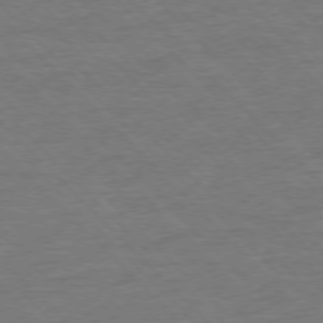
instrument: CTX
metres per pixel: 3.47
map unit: Ap
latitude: -77.5777
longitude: -94.8947
